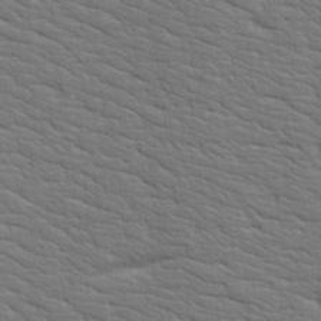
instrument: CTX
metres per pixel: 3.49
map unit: Aa
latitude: 19.5749
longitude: -141.6693
